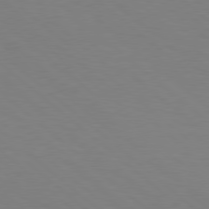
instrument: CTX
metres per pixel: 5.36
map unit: Hpe
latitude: 78.3656
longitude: -176.5357
